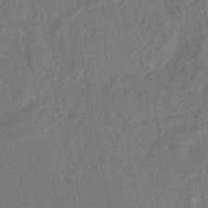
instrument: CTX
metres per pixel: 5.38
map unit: HNhu
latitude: -47.5021
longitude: 99.3321
